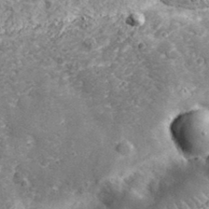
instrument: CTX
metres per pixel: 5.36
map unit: lHvf
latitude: 36.1011
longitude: -87.6127
